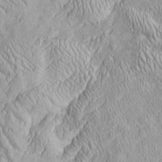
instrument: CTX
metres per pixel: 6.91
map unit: Htu
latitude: -4.6140
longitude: 158.1417
